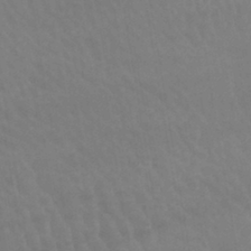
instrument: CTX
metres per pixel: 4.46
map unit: lHb
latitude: -40.5196
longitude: 66.5574
